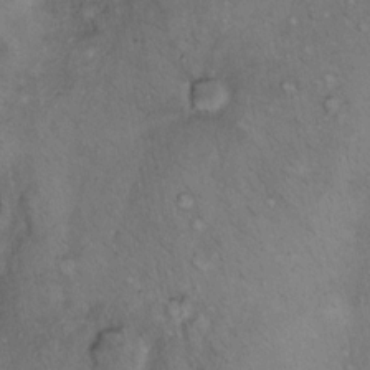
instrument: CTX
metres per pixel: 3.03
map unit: Hto
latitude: 11.6883
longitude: -58.4979
